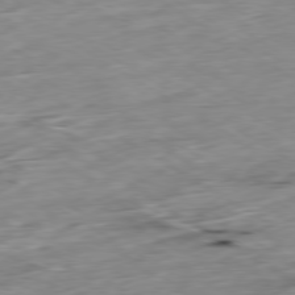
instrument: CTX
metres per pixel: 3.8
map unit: Ap
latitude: -79.8233
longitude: -88.5168
